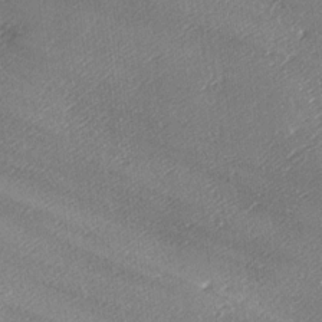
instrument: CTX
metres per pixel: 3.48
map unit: lAa
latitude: -6.2172
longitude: -124.7057
